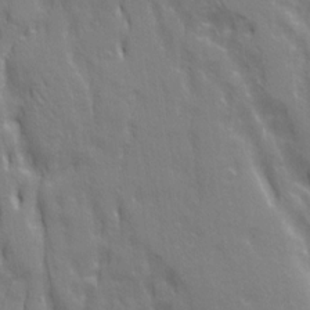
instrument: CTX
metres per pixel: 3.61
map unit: Ave
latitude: 21.3104
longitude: -134.6112
